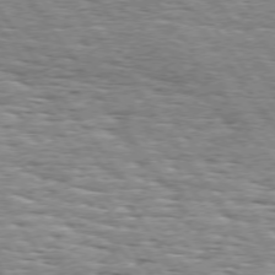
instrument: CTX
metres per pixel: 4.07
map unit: Hpe
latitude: 73.6883
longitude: -138.3656
